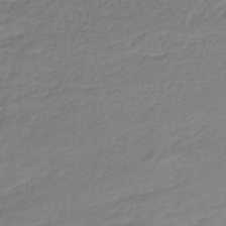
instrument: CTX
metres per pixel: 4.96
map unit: lHb
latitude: -41.5021
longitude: 67.1431
